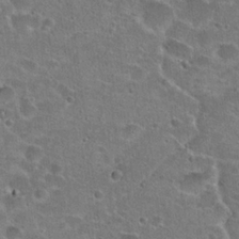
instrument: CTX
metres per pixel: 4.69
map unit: Hto
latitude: 22.4790
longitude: -43.1214
